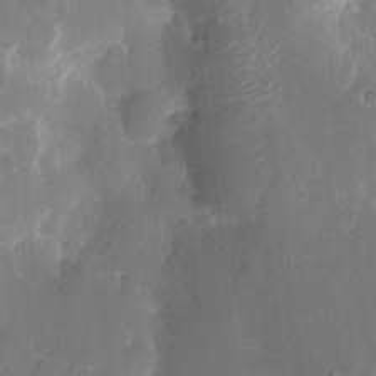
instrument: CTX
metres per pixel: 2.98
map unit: eHh
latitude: 10.9325
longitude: -71.4804
